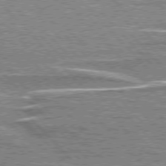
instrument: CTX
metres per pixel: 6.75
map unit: lApd
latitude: 76.5168
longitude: -81.4237
